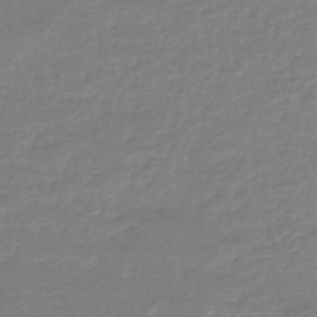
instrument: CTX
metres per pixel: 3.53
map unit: HNhu
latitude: -46.7274
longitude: 98.5007
